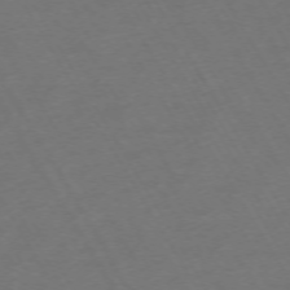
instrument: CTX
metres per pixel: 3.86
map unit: Hpe
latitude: -72.6329
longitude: 9.2376
